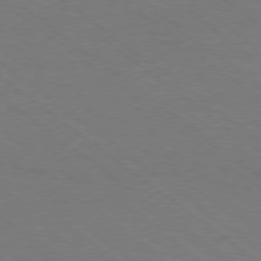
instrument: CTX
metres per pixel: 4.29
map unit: Ap
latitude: -78.9730
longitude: -64.4034
